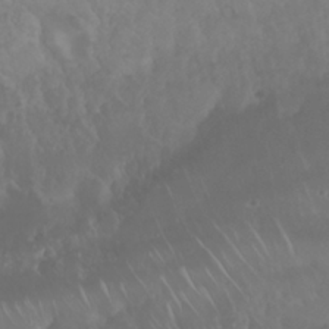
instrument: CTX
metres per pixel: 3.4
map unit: Nhu
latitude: 23.1214
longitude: -63.9150
